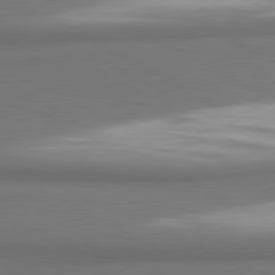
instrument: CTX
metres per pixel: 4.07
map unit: lApd
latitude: 81.2159
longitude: 174.6329
